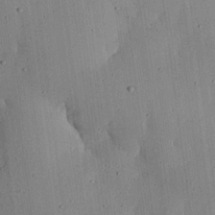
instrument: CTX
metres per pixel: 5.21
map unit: lHvf
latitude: 20.1011
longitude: -115.3292
